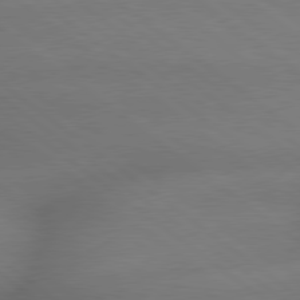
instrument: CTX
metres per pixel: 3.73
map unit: lApd
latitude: 79.3860
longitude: -167.6127
